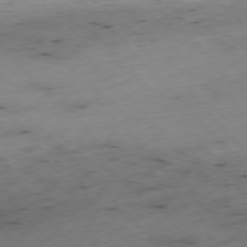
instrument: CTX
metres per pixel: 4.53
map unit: Hpe
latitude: -76.9542
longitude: -17.3104
